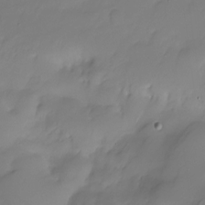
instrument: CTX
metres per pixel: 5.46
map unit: HNhu
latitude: -23.5588
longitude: 50.4440
